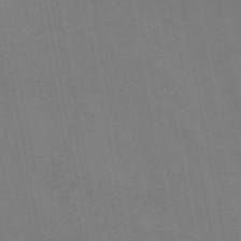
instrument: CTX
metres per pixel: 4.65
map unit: HNb
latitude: -47.9367
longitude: 56.5196
